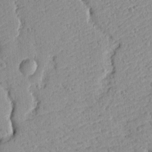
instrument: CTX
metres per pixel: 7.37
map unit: Ht
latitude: 10.0255
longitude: -77.8016
